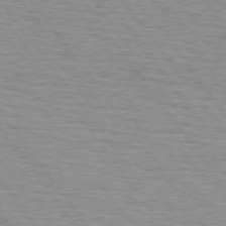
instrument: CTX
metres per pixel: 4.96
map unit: lApd
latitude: 75.1403
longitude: -75.5182
